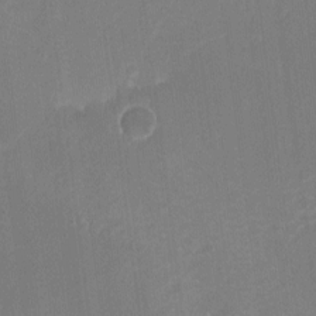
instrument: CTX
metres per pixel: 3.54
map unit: Nhu
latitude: -14.0472
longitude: -40.2333
